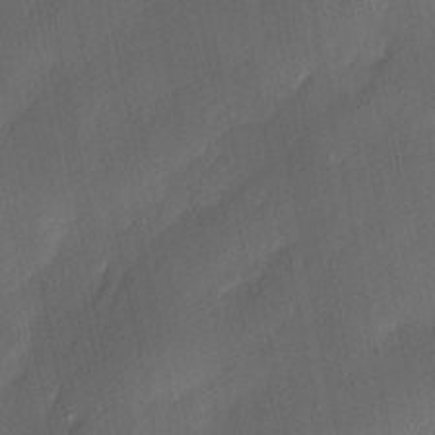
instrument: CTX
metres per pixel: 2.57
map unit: Ave
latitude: -0.2929
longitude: -113.7638
